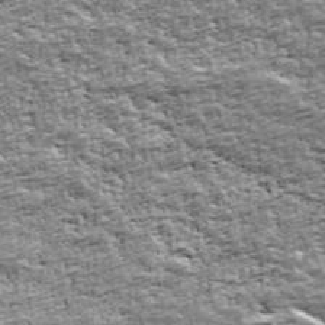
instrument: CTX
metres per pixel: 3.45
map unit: Ave
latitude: 42.4601
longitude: -111.8584
